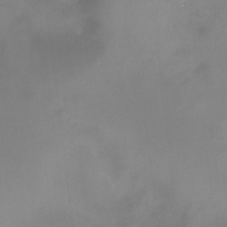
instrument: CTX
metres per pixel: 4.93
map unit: HNhu
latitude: 5.6694
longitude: 9.1998
